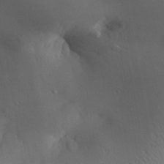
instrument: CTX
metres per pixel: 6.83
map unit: Aa
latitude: 30.1011
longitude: -143.8961
